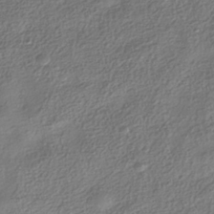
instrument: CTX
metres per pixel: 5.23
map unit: HNhu
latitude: -40.1795
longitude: 101.7855
